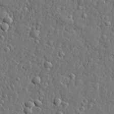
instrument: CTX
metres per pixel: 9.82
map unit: lHvf
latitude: 22.9514
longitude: 143.1431
